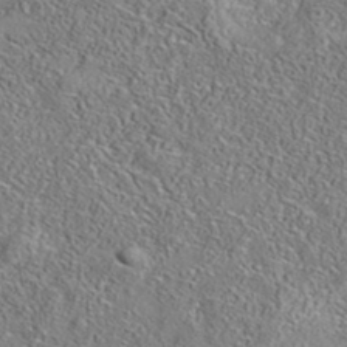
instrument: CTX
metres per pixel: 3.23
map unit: eAb
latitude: 35.6694
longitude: 107.2565
